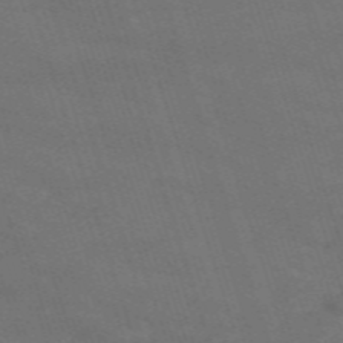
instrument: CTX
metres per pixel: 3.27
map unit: HNb
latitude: -54.3306
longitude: -37.1970
